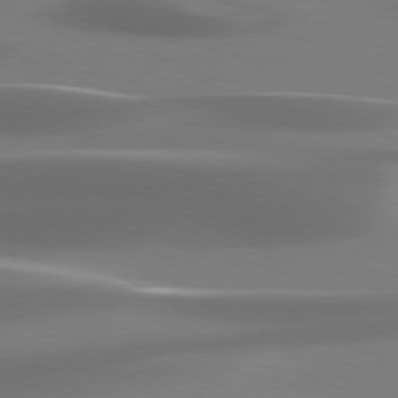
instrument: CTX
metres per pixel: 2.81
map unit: Hpe
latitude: 76.4412
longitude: -132.1578
